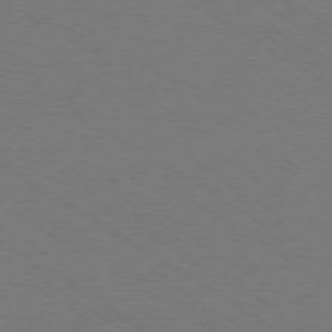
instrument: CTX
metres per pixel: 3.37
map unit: Ap
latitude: -79.2376
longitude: -84.5924
